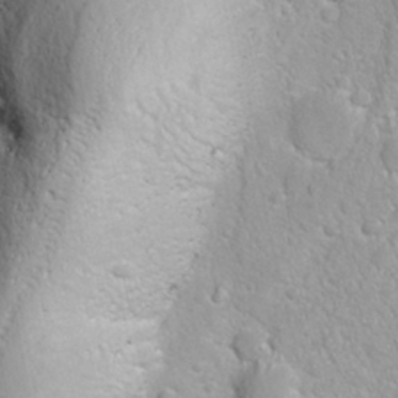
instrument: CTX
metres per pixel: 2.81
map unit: Ave
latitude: -10.6896
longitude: -120.8002
